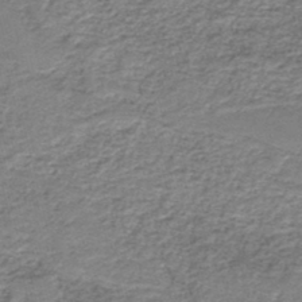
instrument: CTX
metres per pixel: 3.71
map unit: HNb
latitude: -44.1228
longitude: 50.7463
